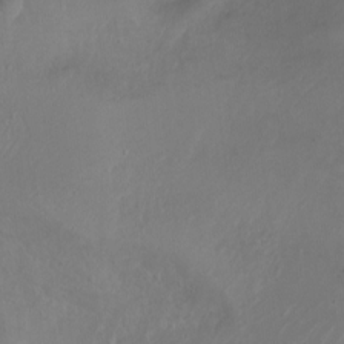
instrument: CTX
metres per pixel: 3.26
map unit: Ht
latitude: 0.1766
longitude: -44.9513
